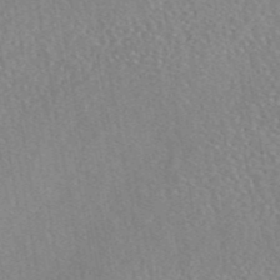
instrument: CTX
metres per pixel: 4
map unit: eAb
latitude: 45.3859
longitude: 116.7274
